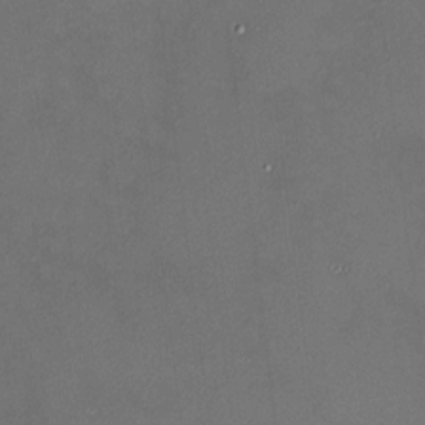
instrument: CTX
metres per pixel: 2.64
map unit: HNhu
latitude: 7.2159
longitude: 8.2928
